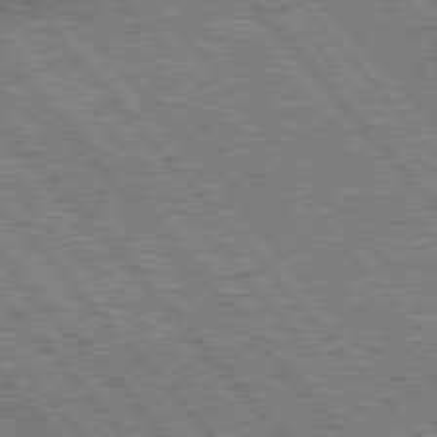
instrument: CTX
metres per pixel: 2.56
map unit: Hpe
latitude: 76.4034
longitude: -169.0837
